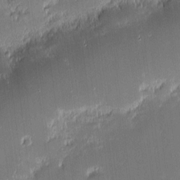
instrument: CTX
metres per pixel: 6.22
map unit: eHh
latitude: -2.5195
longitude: -85.5560
